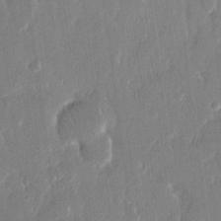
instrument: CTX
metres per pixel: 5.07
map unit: eHh
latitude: 14.4601
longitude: -70.4601
